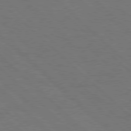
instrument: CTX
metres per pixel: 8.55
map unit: Hpe
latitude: 77.6694
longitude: -155.5371
